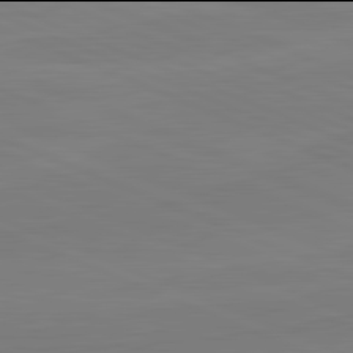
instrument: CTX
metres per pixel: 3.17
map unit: lApd
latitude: 81.9906
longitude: 166.0094
